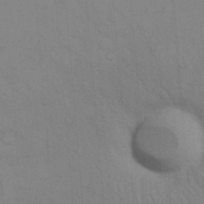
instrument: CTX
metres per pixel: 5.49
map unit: eHh
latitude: 18.3089
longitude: -64.0822
